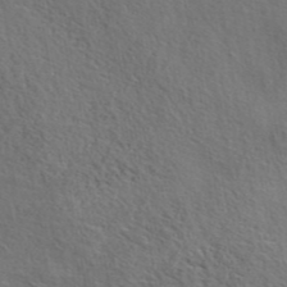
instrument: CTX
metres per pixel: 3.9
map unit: eAb
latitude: 43.6694
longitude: 112.7085
